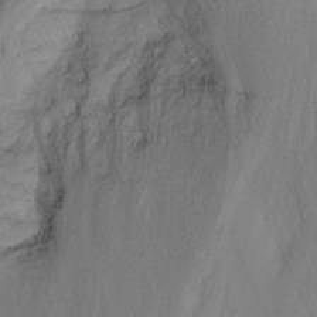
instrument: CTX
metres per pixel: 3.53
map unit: Nhu
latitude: -7.3509
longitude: -65.1970
